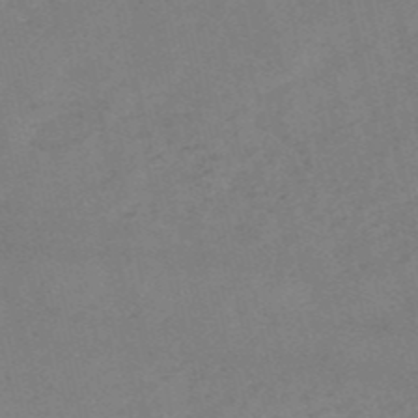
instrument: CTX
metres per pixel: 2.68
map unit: HNb
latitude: -53.5210
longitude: -42.4790
